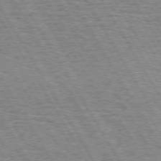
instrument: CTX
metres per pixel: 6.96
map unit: Hpe
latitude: 73.3671
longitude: -142.5546
